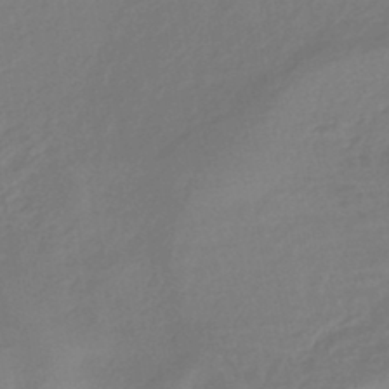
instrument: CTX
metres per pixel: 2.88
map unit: HNhu
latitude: -43.3509
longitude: 89.7666
